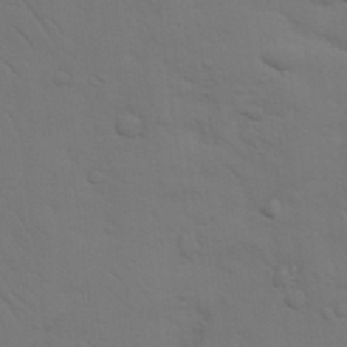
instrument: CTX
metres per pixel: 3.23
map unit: Nhu
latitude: 22.9892
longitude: -73.4616
